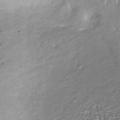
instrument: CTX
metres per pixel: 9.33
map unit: Nhu
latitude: -40.7841
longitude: -85.5560
